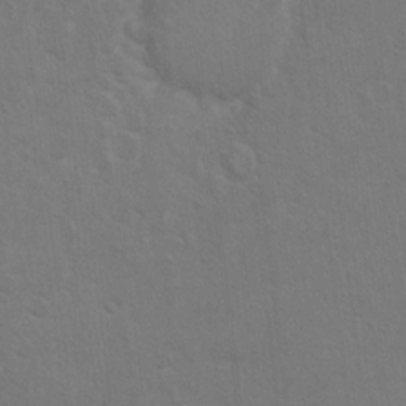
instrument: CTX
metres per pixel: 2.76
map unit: Hto
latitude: 10.2145
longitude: -35.6882
